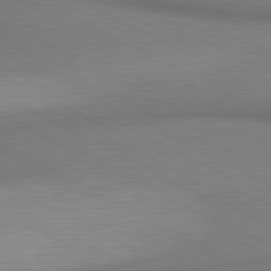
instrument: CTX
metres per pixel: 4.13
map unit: lApd
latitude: 80.7435
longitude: 162.2928
